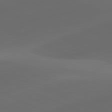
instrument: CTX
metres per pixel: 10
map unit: lApd
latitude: 80.9514
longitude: -83.2725
